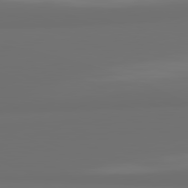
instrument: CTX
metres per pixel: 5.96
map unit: lApd
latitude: 81.9528
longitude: 163.6911
